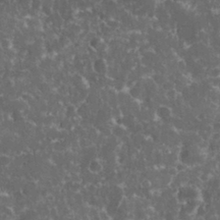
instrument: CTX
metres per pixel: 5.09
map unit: eHh
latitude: 33.3104
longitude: -62.7436
